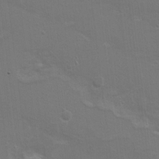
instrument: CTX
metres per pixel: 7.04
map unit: Hto
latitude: 8.6491
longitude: -31.4805
